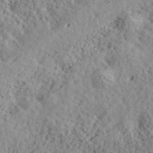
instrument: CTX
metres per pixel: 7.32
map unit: lHvf
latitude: 40.1388
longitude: -88.0255
